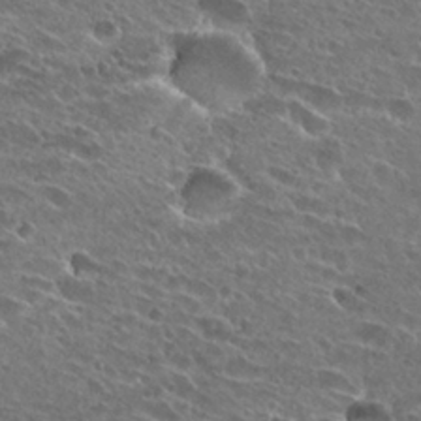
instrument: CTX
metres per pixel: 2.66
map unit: Hto
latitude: 26.6302
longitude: -43.8394
